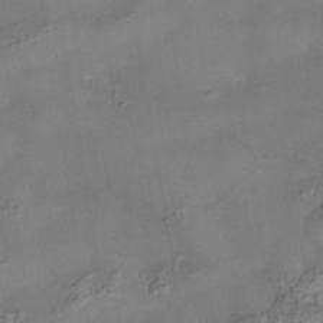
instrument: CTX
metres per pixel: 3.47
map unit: Nhe
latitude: -37.8233
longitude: -118.5923
